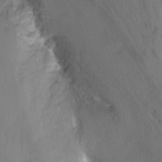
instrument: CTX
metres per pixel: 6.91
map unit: Nhu
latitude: -7.9178
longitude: -41.9339
